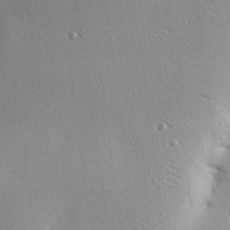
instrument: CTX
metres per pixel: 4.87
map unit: eHh
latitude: 24.0822
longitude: -89.2915
